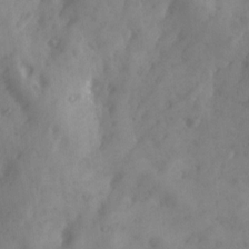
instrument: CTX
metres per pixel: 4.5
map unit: Ave
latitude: 18.7624
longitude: -131.4805
